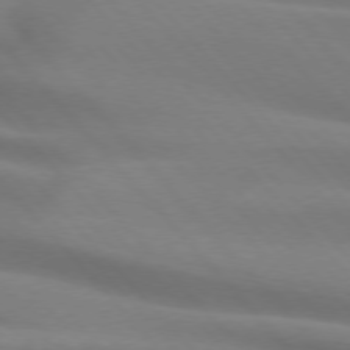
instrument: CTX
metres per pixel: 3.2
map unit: lApd
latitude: 75.1025
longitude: -61.0080
